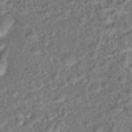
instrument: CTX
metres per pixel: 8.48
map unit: Hto
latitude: 17.1025
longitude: -37.4427
